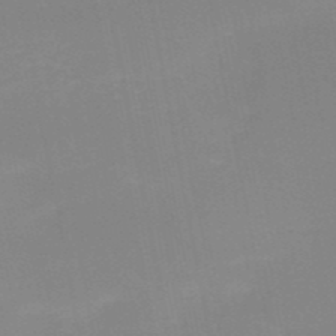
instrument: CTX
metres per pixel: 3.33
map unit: HNb
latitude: -50.9731
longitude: -51.1025
